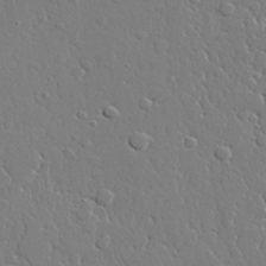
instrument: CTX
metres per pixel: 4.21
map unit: lAvf
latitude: 28.6112
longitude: -108.2333
